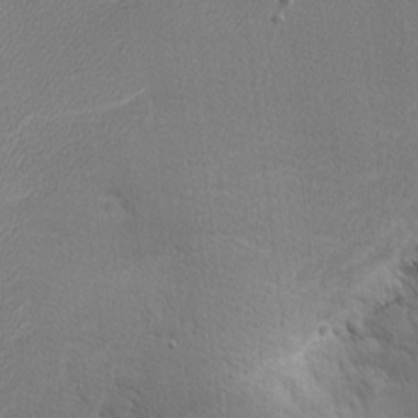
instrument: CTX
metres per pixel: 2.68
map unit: Nhu
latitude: 0.7435
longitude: -78.4601
